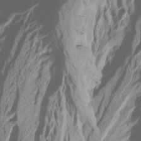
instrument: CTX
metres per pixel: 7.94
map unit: Htu
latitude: -7.0297
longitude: -67.5938
